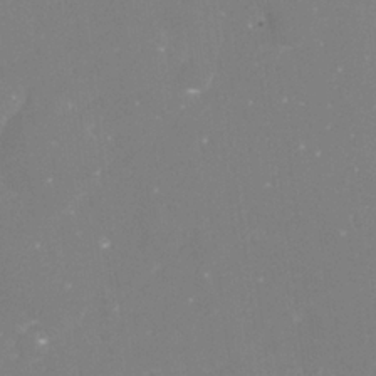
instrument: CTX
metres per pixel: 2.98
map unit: Nve
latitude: -17.3699
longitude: -59.4993
